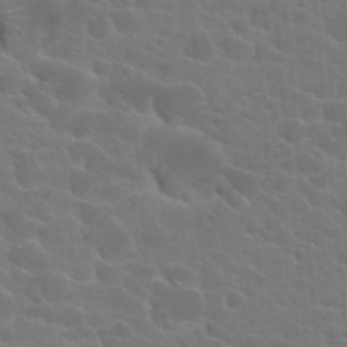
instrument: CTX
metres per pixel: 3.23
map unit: Hto
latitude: 23.2159
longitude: -36.7624
